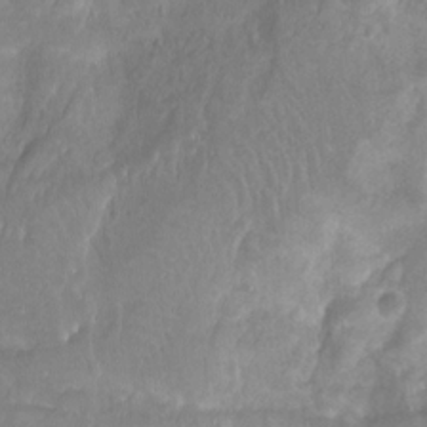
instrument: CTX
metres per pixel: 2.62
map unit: Nhu
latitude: -12.1228
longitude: -74.2523
